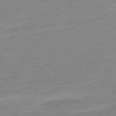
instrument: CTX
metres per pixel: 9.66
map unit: Ap
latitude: -77.5777
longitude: -97.0647
